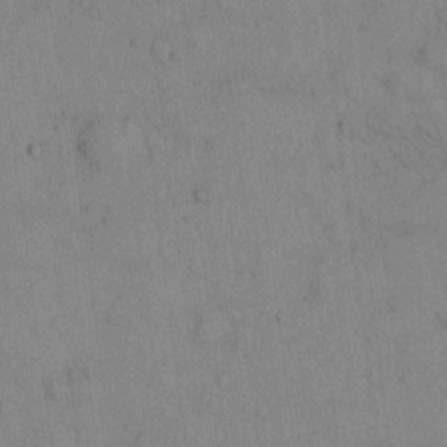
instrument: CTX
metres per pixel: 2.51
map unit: Hto
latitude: 11.6883
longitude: -59.6316
